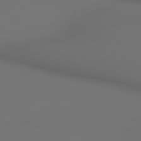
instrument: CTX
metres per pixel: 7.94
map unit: lApd
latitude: 80.4979
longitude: 155.1431
